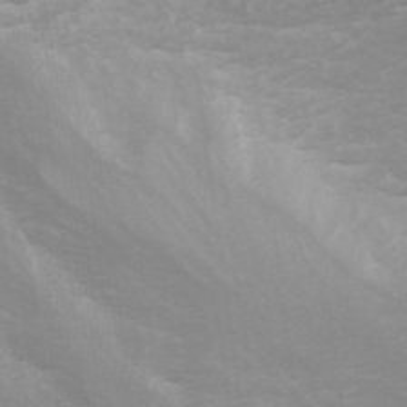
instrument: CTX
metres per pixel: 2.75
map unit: ANa
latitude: 44.9891
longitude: 29.4454
